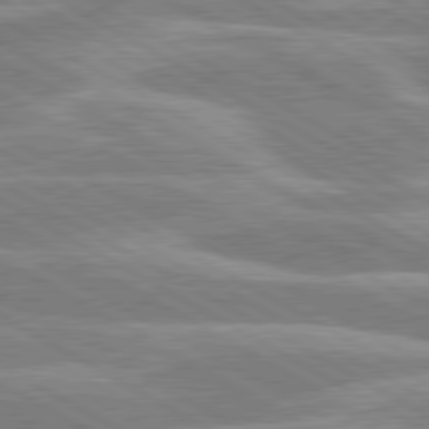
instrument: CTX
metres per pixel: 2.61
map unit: lApd
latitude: 80.3278
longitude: -131.8584
